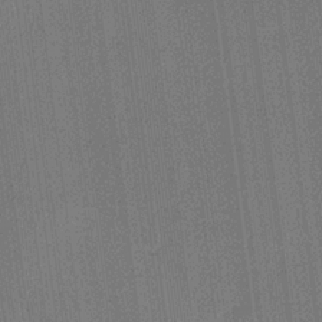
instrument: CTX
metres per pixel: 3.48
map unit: lHvf
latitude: 20.4979
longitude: 141.8611
